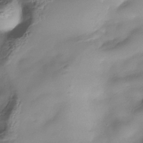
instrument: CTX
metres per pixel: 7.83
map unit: Nhe
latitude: -37.4832
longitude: -118.3089
